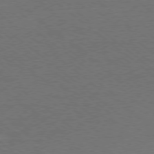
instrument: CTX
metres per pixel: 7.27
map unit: Ap
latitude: -78.7274
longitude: -100.9136
